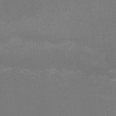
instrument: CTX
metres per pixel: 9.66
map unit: eHh
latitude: -6.3117
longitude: -78.7435
